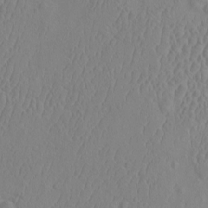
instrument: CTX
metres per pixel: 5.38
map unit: eHh
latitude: -2.8596
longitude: 19.0109
